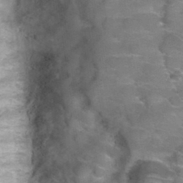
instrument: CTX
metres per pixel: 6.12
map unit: Hto
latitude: 30.3279
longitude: -46.6113
